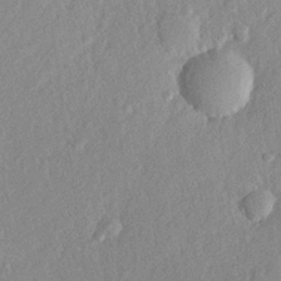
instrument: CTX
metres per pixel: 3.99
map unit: lHvf
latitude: 23.1781
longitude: 144.4251
